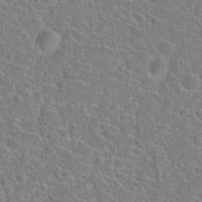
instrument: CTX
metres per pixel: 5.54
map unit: Hto
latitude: 21.5938
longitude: -45.2348
